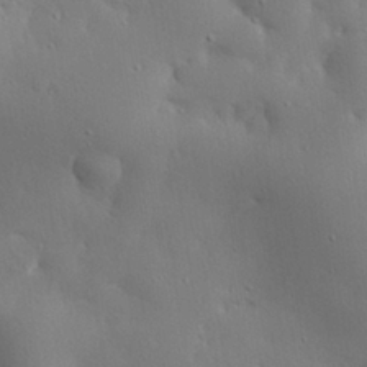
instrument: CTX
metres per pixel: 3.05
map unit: eHh
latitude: 29.4426
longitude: -82.6868
